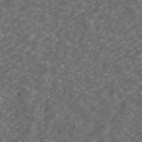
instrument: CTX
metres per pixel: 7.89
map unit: ANa
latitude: 43.4615
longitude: 30.1794
